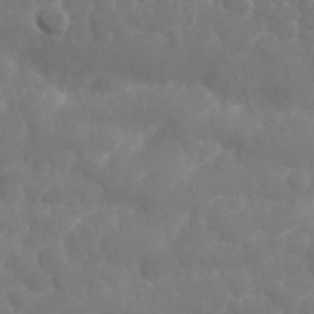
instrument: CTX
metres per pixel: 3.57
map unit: Nhu
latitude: 25.5749
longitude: -61.6127
